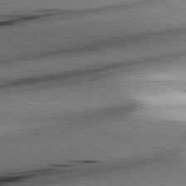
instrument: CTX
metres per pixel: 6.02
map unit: lApd
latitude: 82.1766
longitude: -151.1214
